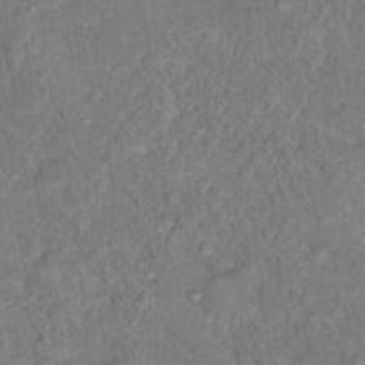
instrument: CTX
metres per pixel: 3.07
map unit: Hto
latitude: 16.8569
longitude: -37.8772
